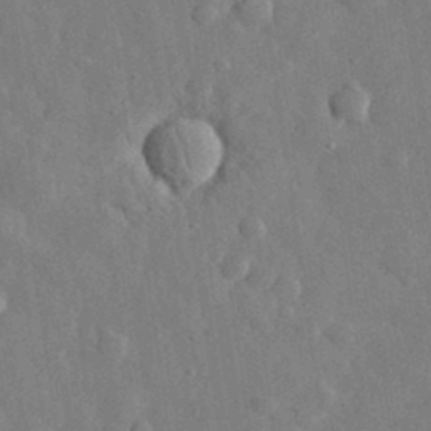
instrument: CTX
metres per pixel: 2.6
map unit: eHh
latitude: 32.0255
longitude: -77.6694
